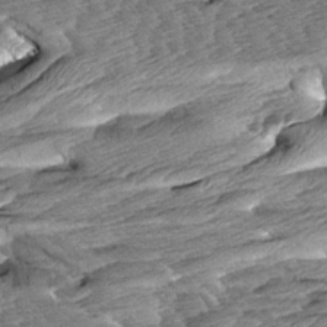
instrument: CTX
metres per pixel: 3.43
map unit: Aa
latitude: 8.2334
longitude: -134.0633
